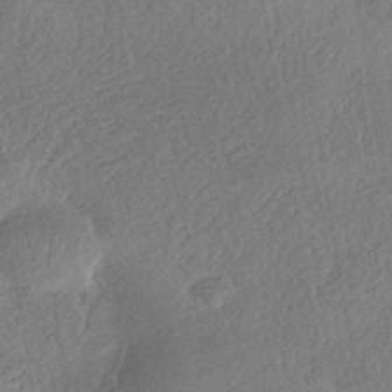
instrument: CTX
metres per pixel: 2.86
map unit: eHh
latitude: -42.6896
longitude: 120.9730
